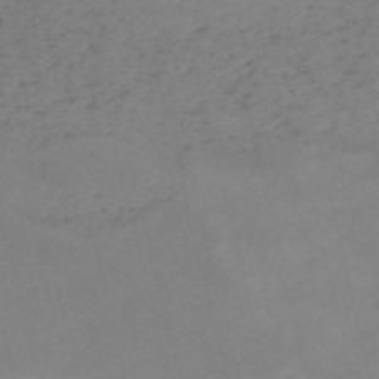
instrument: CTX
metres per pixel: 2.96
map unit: HNb
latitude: -56.2739
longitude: -44.4790
